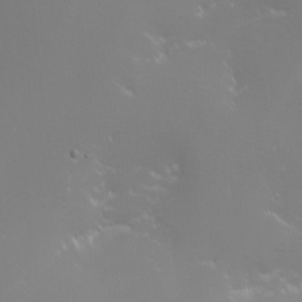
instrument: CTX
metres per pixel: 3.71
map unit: eHh
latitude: -6.8219
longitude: -79.3293
